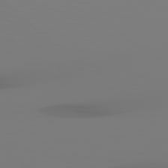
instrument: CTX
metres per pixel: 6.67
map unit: Hpe
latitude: 78.4790
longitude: -136.4034
